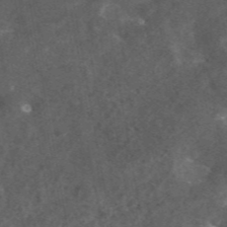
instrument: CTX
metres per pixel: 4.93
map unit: eAb
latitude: 45.5749
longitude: 123.3132
